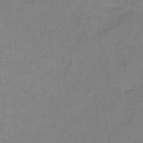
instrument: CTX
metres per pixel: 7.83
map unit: lHb
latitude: -38.3118
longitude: 72.1983
